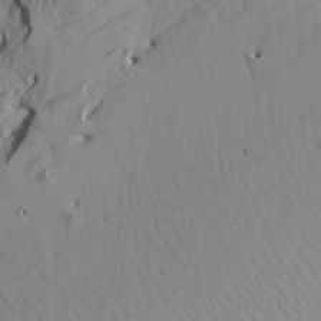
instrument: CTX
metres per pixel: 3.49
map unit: Aa
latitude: 17.5371
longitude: -143.9150
